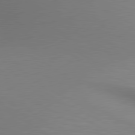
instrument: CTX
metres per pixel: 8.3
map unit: lApd
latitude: 80.3656
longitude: 132.1228
